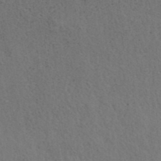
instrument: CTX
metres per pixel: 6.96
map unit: ANa
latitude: 39.5182
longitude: 19.7289
